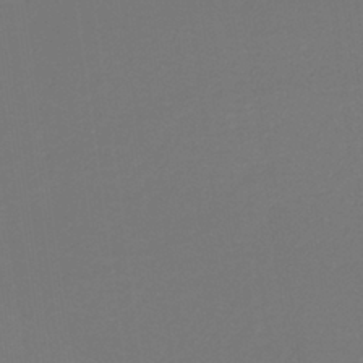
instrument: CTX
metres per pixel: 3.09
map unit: HNb
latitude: -37.8800
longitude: 54.8219
